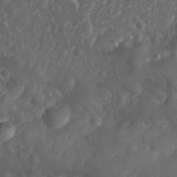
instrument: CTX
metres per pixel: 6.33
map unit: Nhu
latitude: 26.0822
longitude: -63.6316
